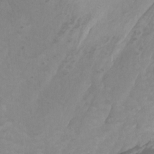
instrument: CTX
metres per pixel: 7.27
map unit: Ht
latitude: -2.1794
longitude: -17.5560
